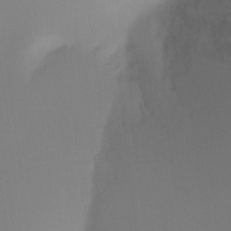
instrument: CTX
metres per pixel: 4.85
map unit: Ht
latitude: -16.6330
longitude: -45.6883
